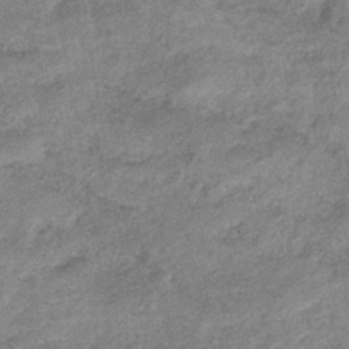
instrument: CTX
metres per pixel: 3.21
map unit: eHb
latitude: -38.6897
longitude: 80.0472
